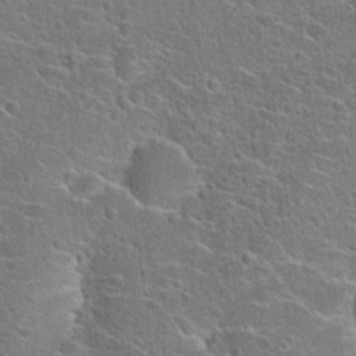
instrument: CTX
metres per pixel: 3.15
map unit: Hto
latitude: 23.0647
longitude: -44.5923
